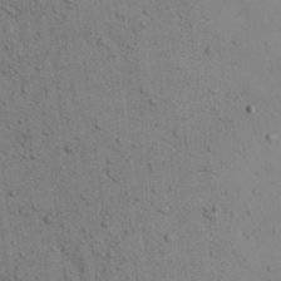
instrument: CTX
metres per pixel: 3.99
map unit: Aa
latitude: 22.5357
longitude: -144.3467
